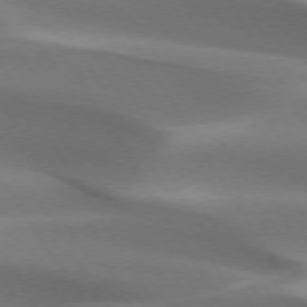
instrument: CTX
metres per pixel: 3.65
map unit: lApd
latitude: 73.1404
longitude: -51.9717
